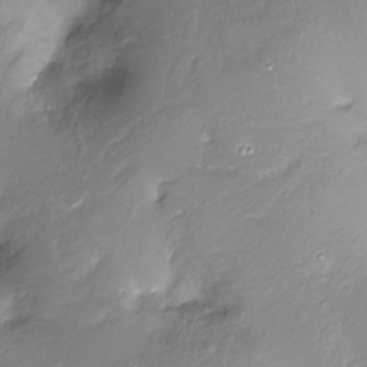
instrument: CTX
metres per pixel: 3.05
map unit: Ht
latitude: -17.5966
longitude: -45.0269
